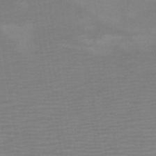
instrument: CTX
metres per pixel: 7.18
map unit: HNb
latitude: -54.6141
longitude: -48.9325
